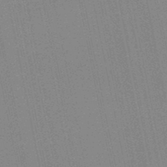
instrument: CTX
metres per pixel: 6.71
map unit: HNb
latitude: -48.1417
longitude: 58.9730
